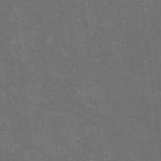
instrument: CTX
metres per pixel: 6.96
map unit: HNhu
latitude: 0.3278
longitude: -1.1403
